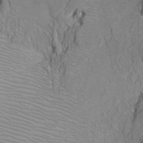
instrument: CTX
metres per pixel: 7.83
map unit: Htu
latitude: -8.1228
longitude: -64.7813
